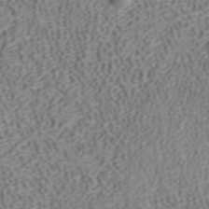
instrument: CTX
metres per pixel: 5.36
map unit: ANa
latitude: 41.1592
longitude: 33.7289
